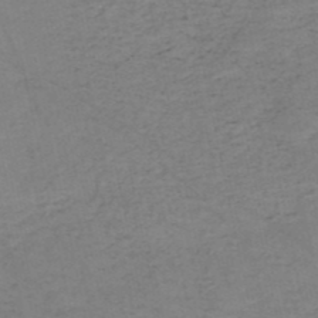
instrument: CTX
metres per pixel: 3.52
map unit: HNb
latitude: -50.3306
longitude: -51.6693
